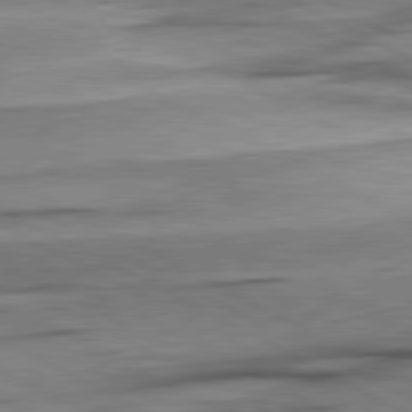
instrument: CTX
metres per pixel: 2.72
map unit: lApd
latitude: 80.7813
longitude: -157.8205
